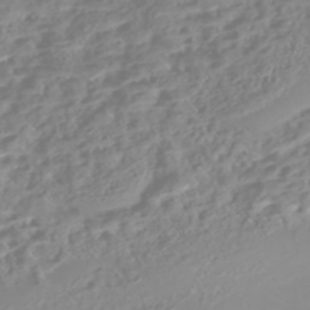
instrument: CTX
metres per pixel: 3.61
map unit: Nhe
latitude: -46.5762
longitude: 152.0094
